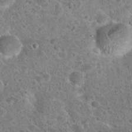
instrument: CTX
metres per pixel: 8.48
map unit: Hto
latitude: 23.9339
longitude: -49.0836
